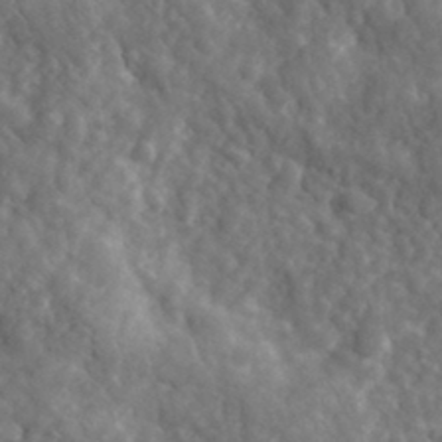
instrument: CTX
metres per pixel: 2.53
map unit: lHvf
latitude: 34.9891
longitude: -86.7057
